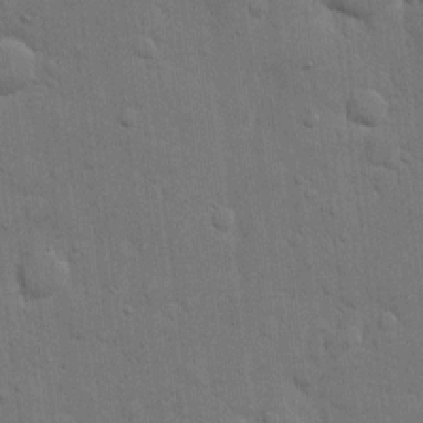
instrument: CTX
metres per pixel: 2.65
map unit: eHh
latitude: 11.5749
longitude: -67.1025
